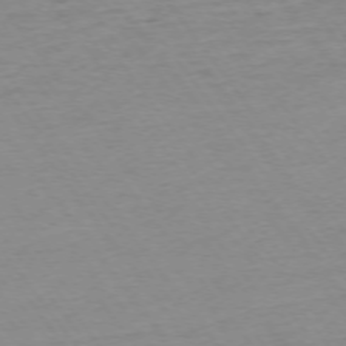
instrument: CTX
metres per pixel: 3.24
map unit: Ap
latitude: -74.7086
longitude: -83.3859
